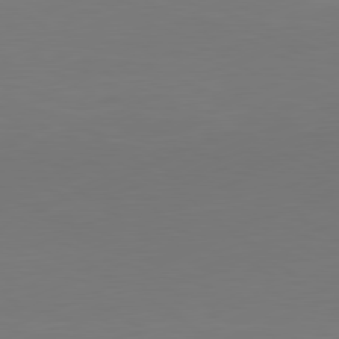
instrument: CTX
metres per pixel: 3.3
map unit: Ap
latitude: -81.6911
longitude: -85.9150
